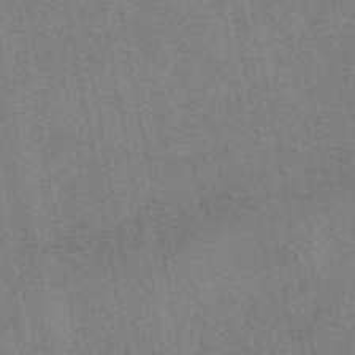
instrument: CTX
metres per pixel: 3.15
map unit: eAb
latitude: 48.7057
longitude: 104.1228
